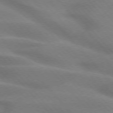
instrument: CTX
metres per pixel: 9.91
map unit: lApd
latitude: 74.3656
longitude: -61.4048
